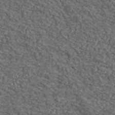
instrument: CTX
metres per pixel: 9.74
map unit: lHvf
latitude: 40.5356
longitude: -87.3859
